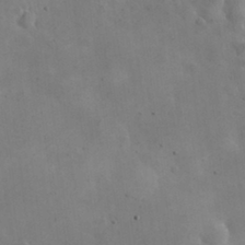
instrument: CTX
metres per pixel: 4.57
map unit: eHh
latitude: 25.1025
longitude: -67.2537
